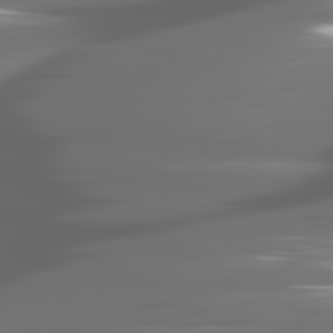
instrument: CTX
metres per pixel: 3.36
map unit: lApd
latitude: 81.0080
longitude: -141.2725
